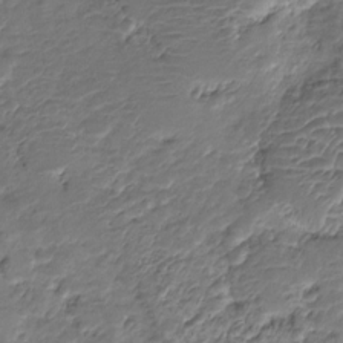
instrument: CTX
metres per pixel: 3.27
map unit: HNhu
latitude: -21.5588
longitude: 84.7274
